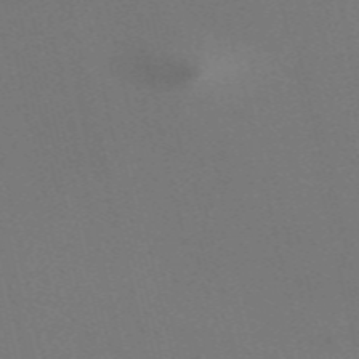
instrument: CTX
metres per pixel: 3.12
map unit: Nve
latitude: -59.0486
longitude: 63.1431
